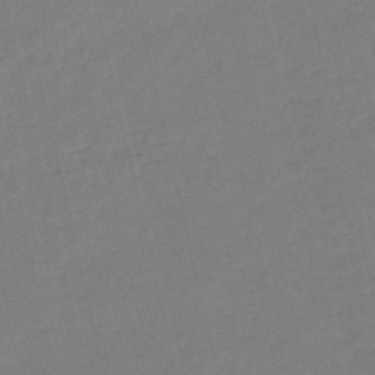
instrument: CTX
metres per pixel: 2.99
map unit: HNb
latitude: -53.5588
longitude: -48.1767
